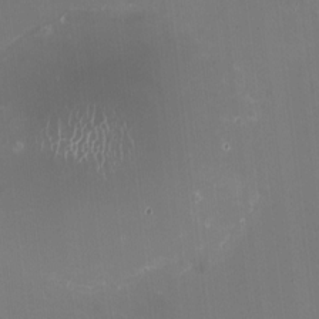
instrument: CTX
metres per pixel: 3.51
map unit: HNhu
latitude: -2.1605
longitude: -3.3292
